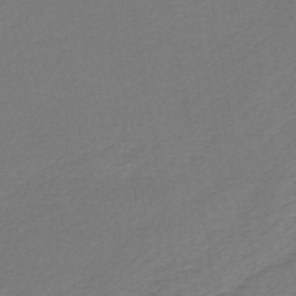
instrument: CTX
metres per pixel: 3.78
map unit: lHb
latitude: -43.1620
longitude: 65.9745
